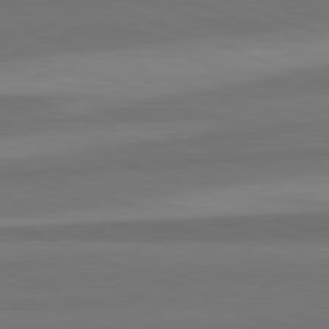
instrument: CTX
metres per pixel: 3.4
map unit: lApd
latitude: 82.1955
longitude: 176.0283
